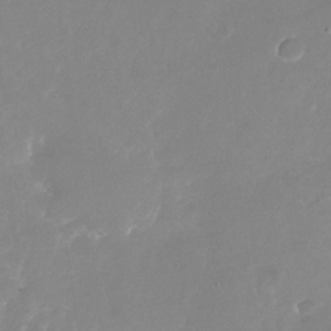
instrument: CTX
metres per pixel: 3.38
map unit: Nhu
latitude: -25.6533
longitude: -72.8758
